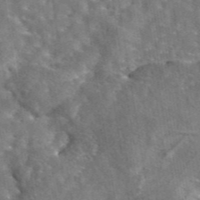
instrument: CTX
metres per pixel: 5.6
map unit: eAb
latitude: 44.5734
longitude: 110.9730
